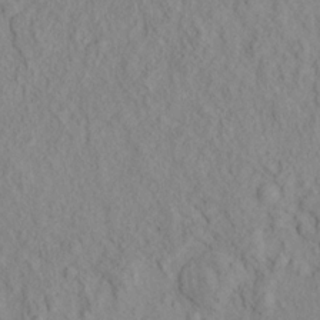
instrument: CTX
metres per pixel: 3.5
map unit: eHh
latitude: -0.7275
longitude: 18.0850
